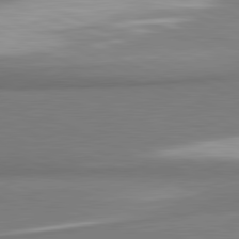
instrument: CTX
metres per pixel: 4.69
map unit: lApd
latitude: 81.5749
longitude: 166.4629
